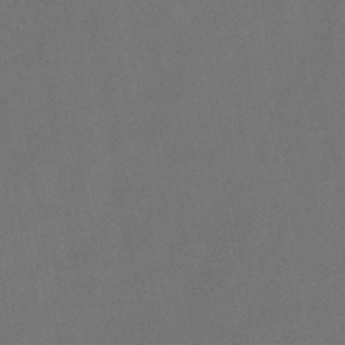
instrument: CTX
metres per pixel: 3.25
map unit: HNb
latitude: -44.4818
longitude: -39.2726
